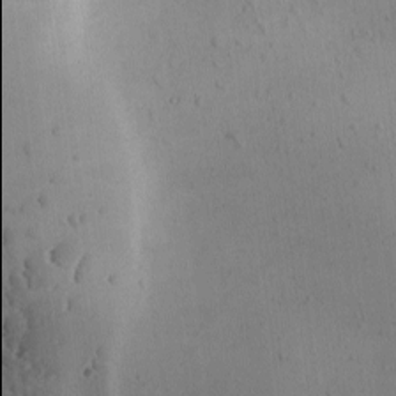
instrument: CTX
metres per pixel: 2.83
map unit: Ave
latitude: -9.5966
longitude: -121.9906
